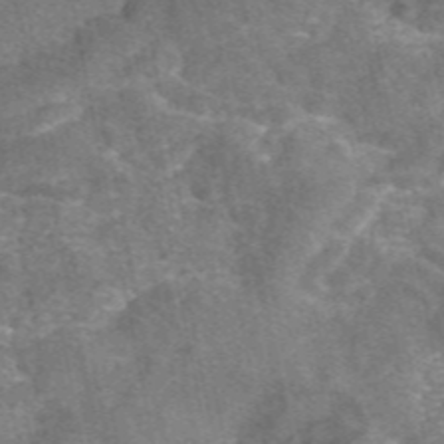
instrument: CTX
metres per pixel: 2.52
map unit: eAb
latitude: 47.3860
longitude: 108.1606
